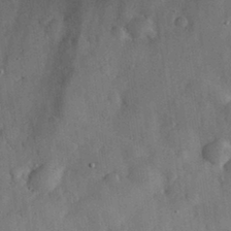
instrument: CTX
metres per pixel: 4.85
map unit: eHh
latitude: 30.3657
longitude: -71.8961
